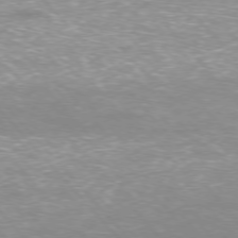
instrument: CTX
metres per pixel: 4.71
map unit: Ap
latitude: -76.8975
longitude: -61.8961
